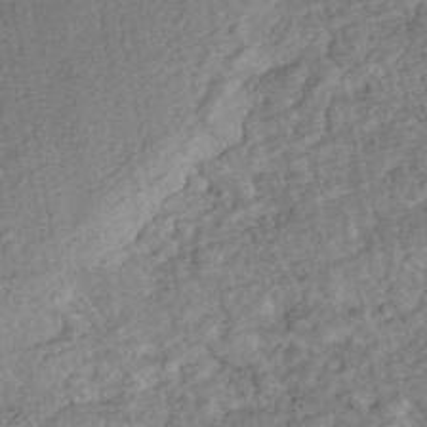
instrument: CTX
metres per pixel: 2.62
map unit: HNhu
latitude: -45.0675
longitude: 97.8611
